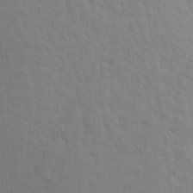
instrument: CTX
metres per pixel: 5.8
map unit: Aa
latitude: 18.1766
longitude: -143.5938
